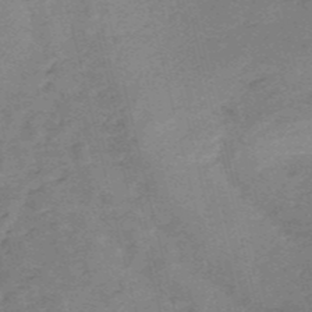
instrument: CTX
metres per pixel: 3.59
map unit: HNb
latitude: -54.3306
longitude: -46.7813
